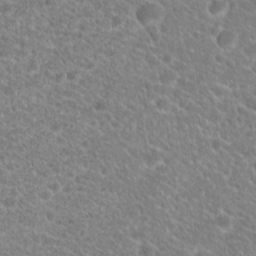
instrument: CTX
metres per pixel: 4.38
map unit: Hto
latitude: 20.2712
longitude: -38.9136
